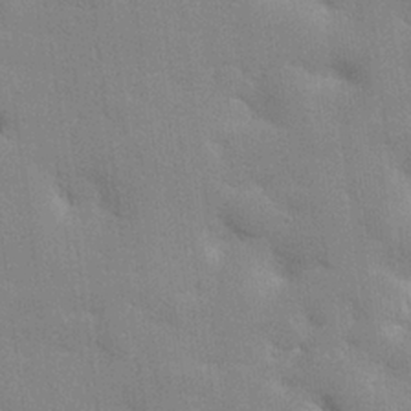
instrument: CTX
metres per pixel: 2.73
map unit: lHvf
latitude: 24.3089
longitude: 142.7274
